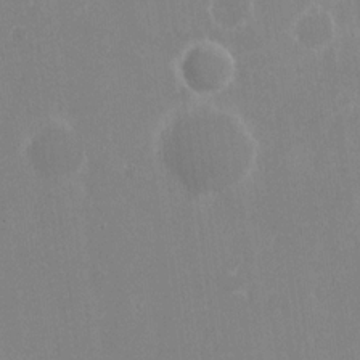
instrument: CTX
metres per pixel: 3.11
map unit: eHh
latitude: 14.8191
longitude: -72.0444
